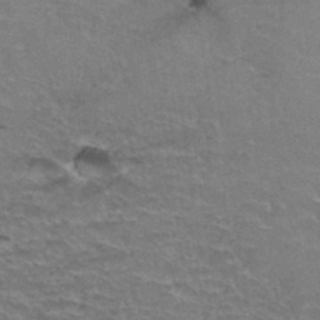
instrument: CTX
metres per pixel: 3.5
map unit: Hto
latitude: 37.5182
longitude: -43.6505
